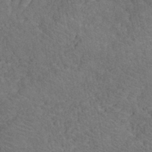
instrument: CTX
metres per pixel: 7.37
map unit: eHh
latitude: -40.0472
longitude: -29.7260
